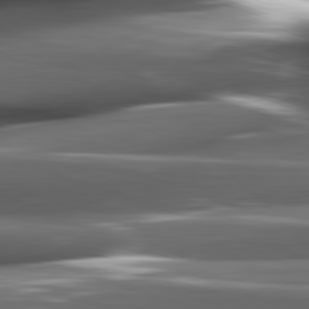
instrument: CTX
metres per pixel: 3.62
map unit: lApd
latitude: 82.2711
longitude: -144.7624
